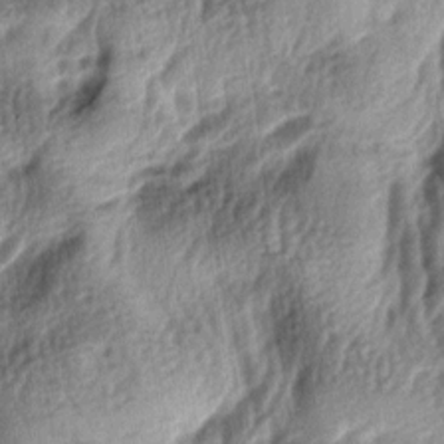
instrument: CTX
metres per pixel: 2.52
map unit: lAa
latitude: -5.9178
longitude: -124.0255
